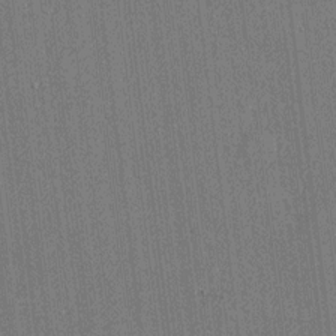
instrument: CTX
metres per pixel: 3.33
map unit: Htu
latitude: -6.8408
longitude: 176.3306
